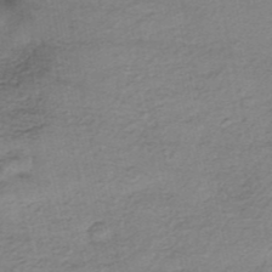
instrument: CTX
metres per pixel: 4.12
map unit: eHh
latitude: -42.8030
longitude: 120.1228
